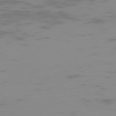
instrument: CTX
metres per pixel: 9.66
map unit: Hpe
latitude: -74.3873
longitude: 5.8422
